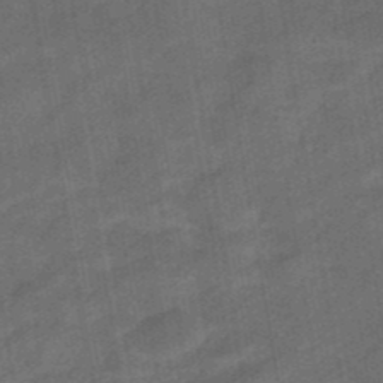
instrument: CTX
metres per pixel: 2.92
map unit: eHb
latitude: -43.3131
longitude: 86.9920
